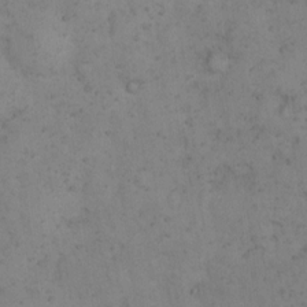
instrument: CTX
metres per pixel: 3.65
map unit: Hto
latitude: 8.1578
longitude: -59.3671
